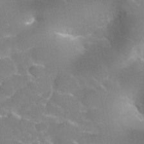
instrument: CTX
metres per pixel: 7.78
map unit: Hto
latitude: 34.8380
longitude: -49.8394
